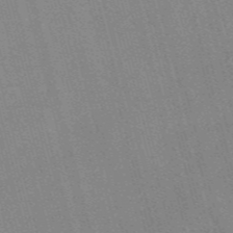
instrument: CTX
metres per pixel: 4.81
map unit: Nve
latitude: -57.5588
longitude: 62.6707
